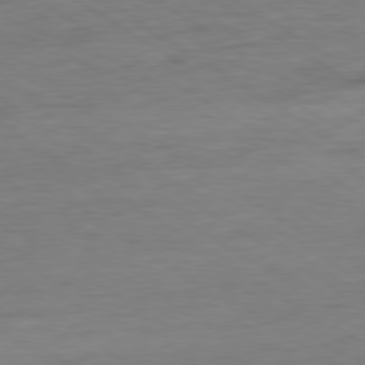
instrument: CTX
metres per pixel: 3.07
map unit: Ap
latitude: -80.3873
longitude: -79.4616
